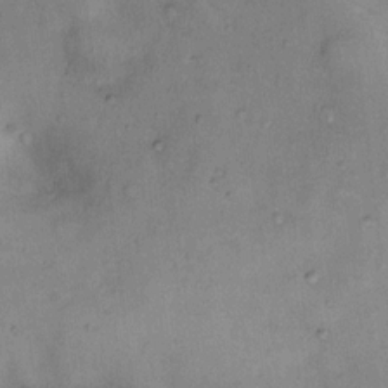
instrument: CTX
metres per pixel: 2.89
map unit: Nhu
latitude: 11.6127
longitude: -28.5734
